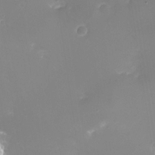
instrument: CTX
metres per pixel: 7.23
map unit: eHh
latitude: -5.7477
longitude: -78.4034
